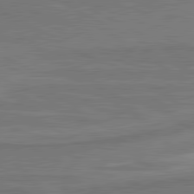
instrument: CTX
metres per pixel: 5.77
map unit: lApd
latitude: 81.3104
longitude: 172.9919
